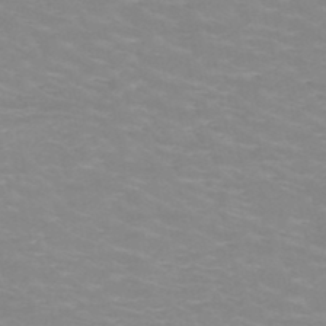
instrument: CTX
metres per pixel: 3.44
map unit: HNb
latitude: -48.3873
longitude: -46.8569
